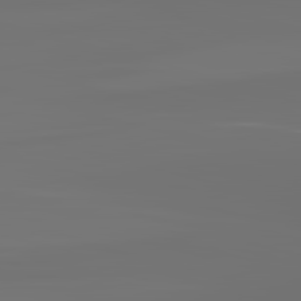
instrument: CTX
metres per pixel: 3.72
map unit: lApd
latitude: 83.4804
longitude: -131.4238
